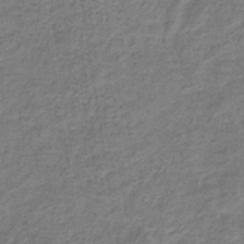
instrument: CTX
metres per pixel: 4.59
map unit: eHb
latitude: -33.8612
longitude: 74.8597
